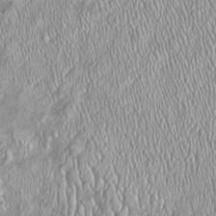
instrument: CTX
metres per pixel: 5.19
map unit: Htu
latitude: -5.5399
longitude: 157.0864
